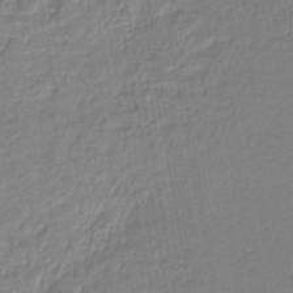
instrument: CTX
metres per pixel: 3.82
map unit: lHb
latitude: -44.1984
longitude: 61.6533
